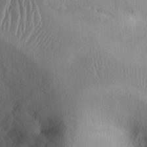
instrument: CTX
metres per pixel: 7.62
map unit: Hto
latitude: 12.2712
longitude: -56.4789
